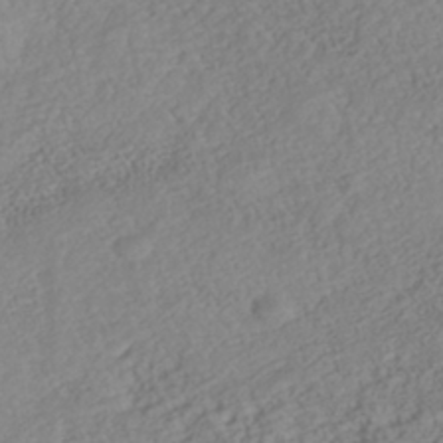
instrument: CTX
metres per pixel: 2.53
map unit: Nhe
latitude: -40.8408
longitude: -110.6680
